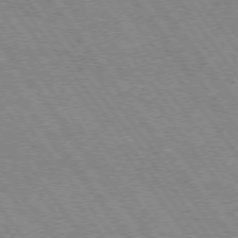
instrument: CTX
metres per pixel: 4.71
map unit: Hpe
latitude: 74.3467
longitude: -139.7072
